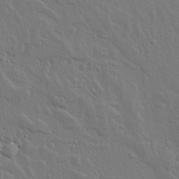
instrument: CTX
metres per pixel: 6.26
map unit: lHvf
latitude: 17.5560
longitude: -116.9703
